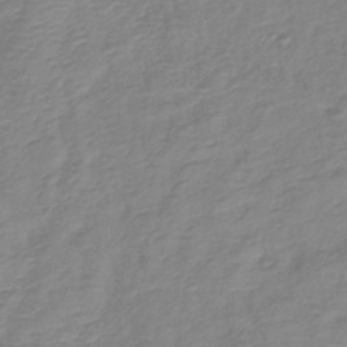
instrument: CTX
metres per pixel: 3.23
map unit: lHb
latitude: -41.1431
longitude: 76.7463
